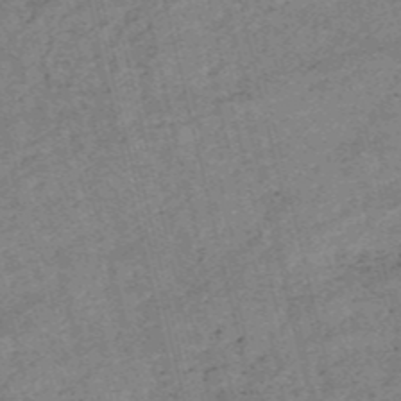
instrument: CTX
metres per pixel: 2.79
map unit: HNb
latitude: -54.6519
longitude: -42.3656
